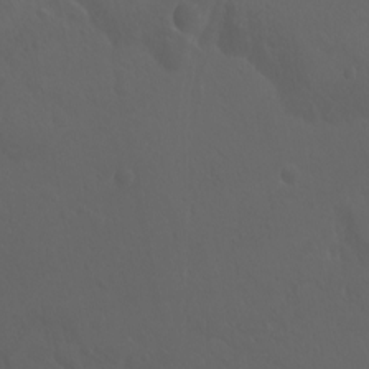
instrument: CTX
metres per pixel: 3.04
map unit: Nhu
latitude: -6.8597
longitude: -75.8017
